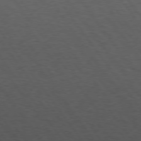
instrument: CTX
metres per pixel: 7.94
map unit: Hpe
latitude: 75.0081
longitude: -140.8569
